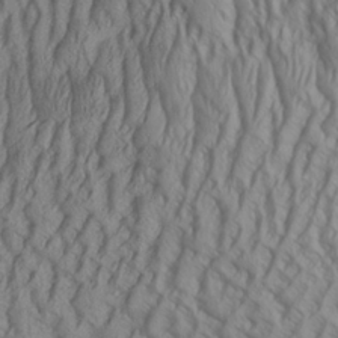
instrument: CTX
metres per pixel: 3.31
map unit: Aa
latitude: 25.6127
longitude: -136.0444
